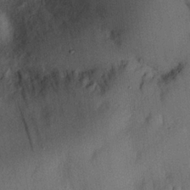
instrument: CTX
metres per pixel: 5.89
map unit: eHh
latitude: 25.8583
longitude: -75.5938
